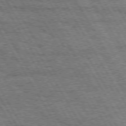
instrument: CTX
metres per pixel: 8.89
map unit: Hpe
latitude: 73.1215
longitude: -125.9528
